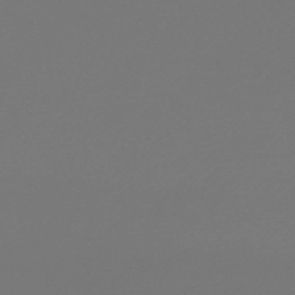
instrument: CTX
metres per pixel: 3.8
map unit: lHb
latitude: -47.3887
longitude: 59.9556
